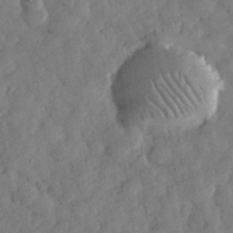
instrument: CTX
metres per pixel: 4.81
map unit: eHh
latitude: 34.6301
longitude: -69.4049
